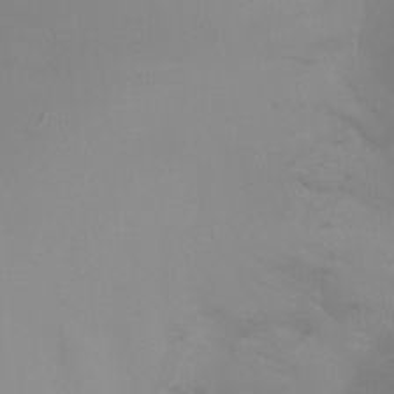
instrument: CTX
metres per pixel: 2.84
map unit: Nhu
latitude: -11.6911
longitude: -34.7057
